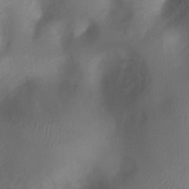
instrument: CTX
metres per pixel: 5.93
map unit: Ht
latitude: 1.5749
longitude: -21.3671
